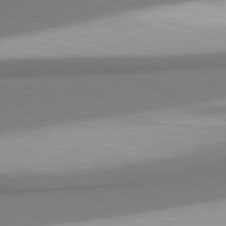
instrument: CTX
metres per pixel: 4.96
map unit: lApd
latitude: 81.6127
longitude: 165.1809
